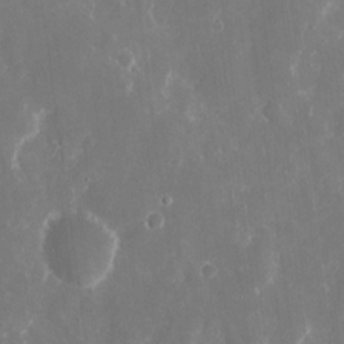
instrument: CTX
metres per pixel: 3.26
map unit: eHh
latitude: 8.7813
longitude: -70.8002
